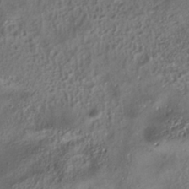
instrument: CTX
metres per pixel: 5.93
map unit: ANa
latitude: -36.6329
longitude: 94.9352
